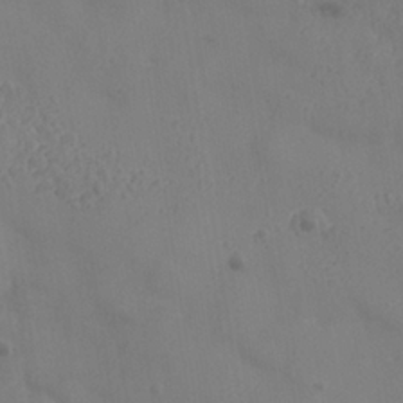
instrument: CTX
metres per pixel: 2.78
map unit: Nhe
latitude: -37.1053
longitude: 138.8786
